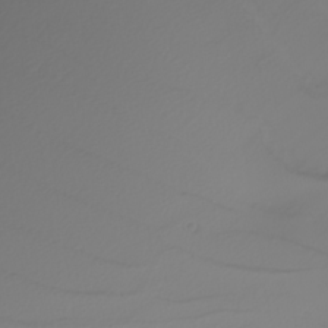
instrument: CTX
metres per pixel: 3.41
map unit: Nhu
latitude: -6.3873
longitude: -94.1389
